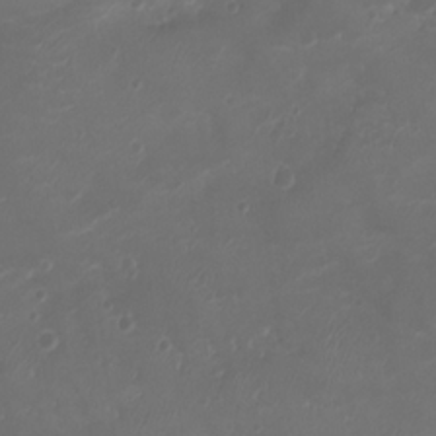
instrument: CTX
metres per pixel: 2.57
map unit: Ht
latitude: -2.2739
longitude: -19.5560
